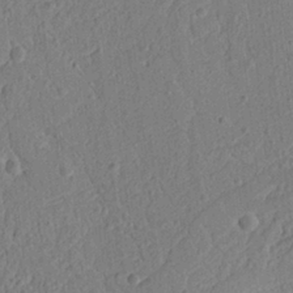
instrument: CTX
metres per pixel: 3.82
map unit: Ht
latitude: 9.5371
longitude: -76.2522
